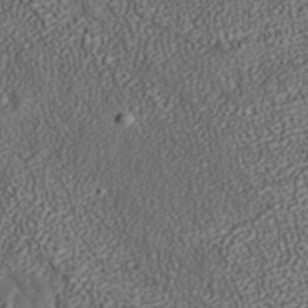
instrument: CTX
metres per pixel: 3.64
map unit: ANa
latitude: 36.6113
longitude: 18.1039
